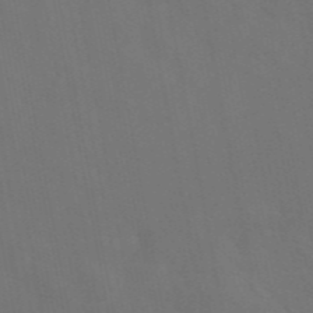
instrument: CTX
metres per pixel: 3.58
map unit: eAb
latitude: 46.4601
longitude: 121.3887
